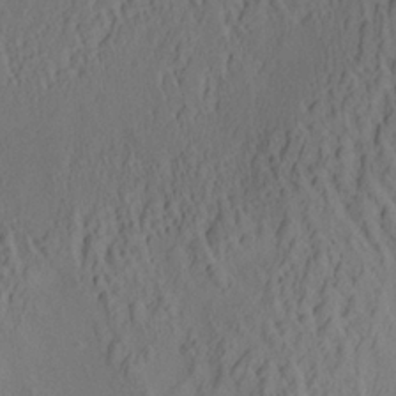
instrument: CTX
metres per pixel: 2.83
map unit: Aa
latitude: 25.8583
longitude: -133.7639
